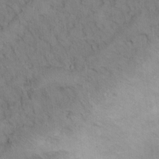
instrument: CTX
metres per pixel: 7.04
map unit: Ht
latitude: 15.3860
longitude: -37.7261
